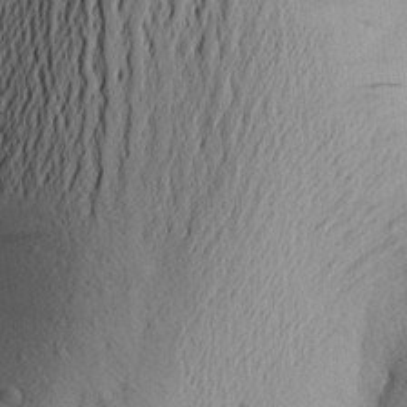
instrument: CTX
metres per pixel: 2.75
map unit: Aa
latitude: 23.5938
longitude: -149.4804
